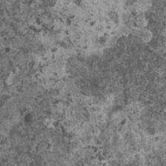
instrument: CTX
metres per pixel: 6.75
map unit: HNhu
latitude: 0.6679
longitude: 3.5588
